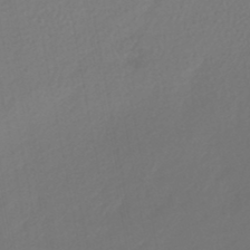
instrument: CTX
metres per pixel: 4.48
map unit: lHb
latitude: -45.4265
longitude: 74.1228
